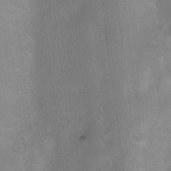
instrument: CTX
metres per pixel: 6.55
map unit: Nhu
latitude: 4.1011
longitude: -24.7246
